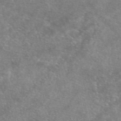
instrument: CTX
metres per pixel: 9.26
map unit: eAb
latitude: 47.4616
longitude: 123.0487
